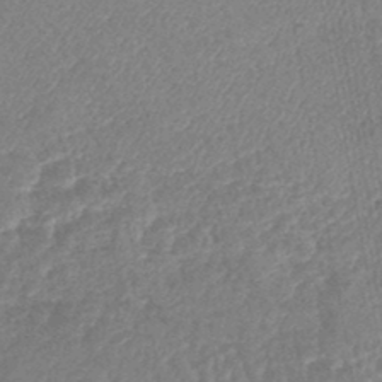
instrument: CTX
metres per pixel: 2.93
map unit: lHb
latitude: -44.1984
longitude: 80.8597
